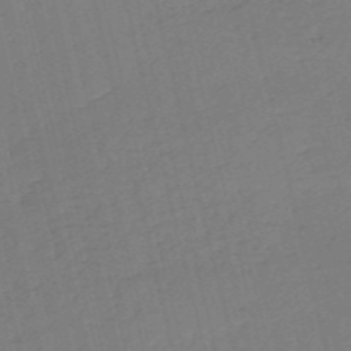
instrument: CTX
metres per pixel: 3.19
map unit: HNb
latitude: -54.2173
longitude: -39.5371
